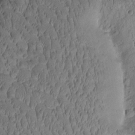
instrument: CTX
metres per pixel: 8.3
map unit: Htu
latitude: -2.5006
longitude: 171.6722
